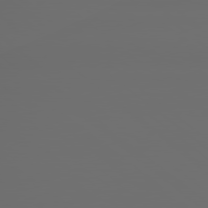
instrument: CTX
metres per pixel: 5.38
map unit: lApd
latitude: 79.2537
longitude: -163.2159
